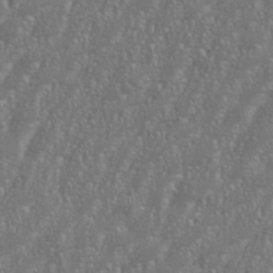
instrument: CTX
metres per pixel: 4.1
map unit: eHh
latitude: 35.7260
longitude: -132.5357
